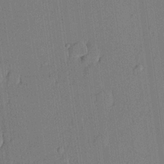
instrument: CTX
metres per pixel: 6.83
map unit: lHvf
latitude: 20.7624
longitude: 144.3684
